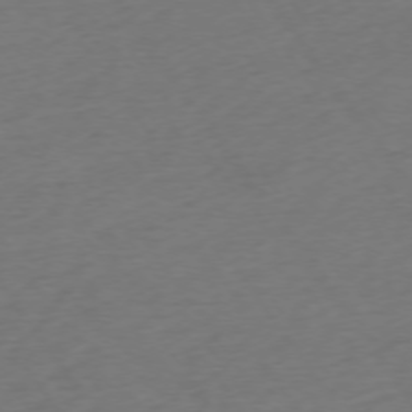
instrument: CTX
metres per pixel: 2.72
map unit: Ap
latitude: -74.6897
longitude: -71.9150
